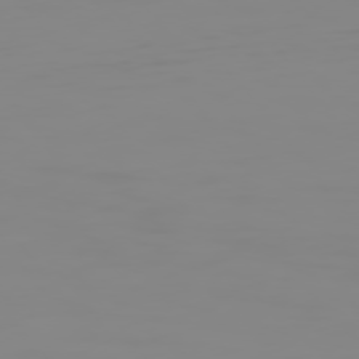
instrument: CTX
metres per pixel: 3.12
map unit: Hpe
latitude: 75.1214
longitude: -128.8191
